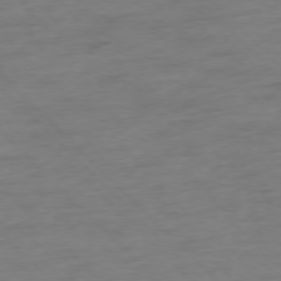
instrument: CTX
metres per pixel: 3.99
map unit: Hpe
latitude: -77.2376
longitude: -13.8395
